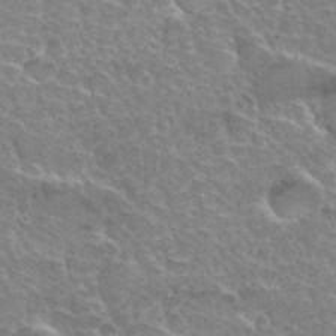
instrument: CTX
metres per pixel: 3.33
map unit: Hto
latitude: 35.4804
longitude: -46.6680
